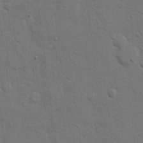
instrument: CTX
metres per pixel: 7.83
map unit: eHh
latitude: 11.8395
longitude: -67.1214
